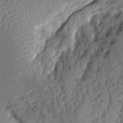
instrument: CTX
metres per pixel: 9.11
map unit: Aa
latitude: 9.4238
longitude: -128.4979
